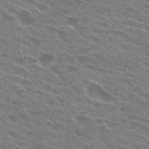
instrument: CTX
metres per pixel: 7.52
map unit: Hto
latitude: 24.7813
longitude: -43.7072
